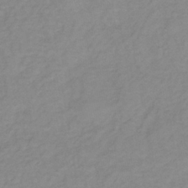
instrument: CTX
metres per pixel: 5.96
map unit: lHb
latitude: -36.2739
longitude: 70.6330
